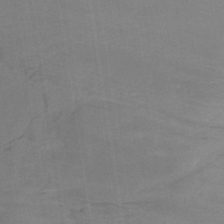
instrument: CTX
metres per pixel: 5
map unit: lHb
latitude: -34.8786
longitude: 64.7086
